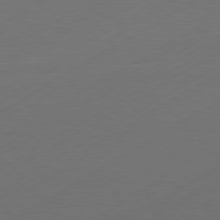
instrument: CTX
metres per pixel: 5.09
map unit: Hpe
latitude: -80.8786
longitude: 14.6897
